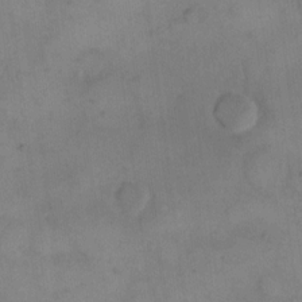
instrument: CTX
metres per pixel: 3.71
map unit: eHh
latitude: 14.8947
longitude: -67.8394
